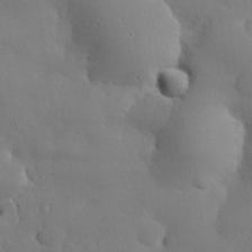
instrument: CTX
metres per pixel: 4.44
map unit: eHh
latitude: 30.1389
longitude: -82.7435
